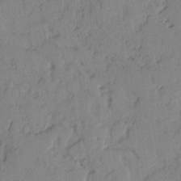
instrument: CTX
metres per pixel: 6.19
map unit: lAvf
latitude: -1.8990
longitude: -105.3104
